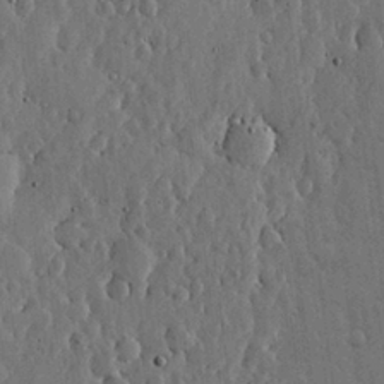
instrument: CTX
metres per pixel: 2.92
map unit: lHvf
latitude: 19.3670
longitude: -113.9717
